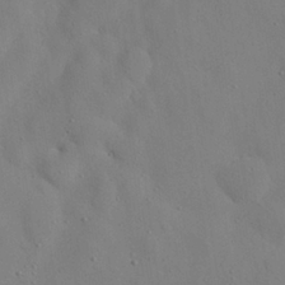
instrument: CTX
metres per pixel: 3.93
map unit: Nhu
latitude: 26.5357
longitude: -72.7247
